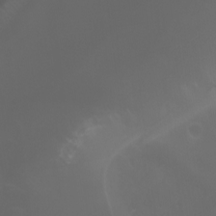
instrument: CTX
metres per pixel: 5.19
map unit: Aa
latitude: -6.9730
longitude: -73.0270
